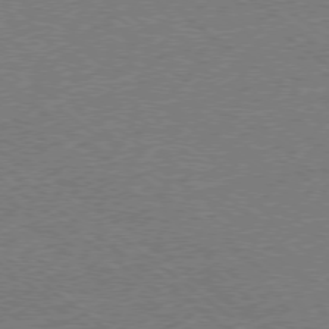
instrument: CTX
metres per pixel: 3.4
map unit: Ap
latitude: -78.5762
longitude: -82.9513
